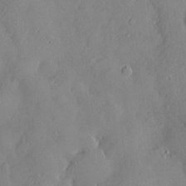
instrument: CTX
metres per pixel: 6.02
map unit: Htu
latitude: -7.8989
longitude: 175.9745
